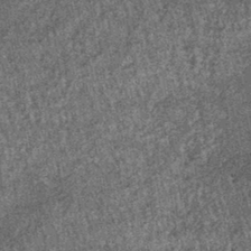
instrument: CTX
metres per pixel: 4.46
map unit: lHb
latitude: -39.8233
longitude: 66.7275
